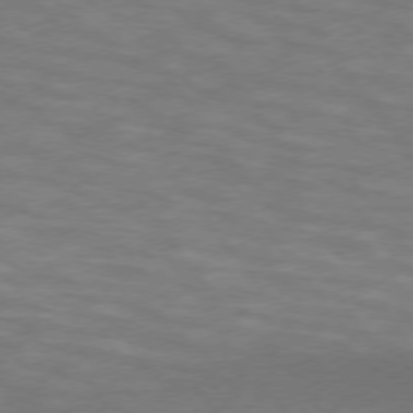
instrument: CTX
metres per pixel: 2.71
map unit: lApd
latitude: 74.5546
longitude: -54.9891
